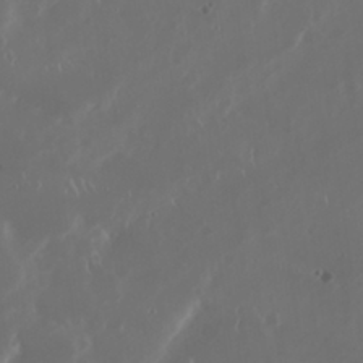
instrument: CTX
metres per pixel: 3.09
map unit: Nhu
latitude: 30.3279
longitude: -60.0822
